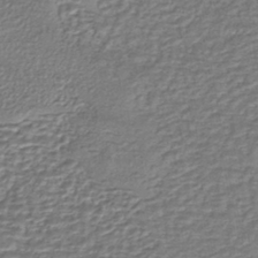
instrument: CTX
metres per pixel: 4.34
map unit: eHh
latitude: -43.6721
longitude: 121.4265
